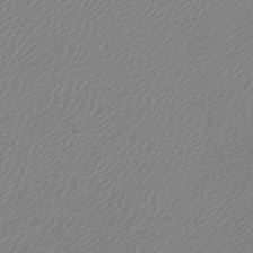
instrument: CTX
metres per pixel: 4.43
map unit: lHb
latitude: -45.8045
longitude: 71.2376
